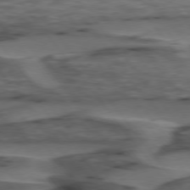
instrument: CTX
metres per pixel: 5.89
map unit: lApd
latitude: 75.9339
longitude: -70.9325
